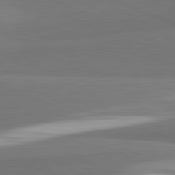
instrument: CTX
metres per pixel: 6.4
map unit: lApd
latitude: 82.1011
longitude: 154.4629
